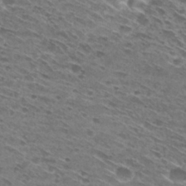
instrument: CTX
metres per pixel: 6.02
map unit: Hto
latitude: 29.9150
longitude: -45.7638
